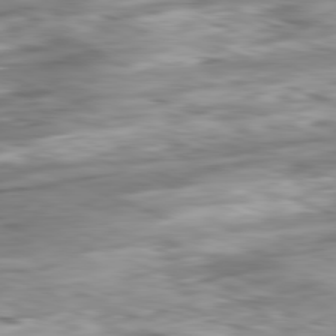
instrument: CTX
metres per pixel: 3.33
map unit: Ap
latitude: -81.8423
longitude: -80.5546
